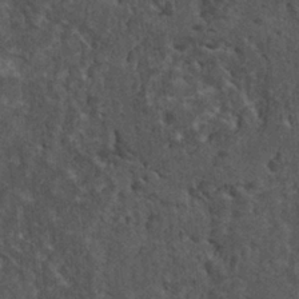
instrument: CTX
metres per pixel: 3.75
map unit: HNhu
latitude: 2.6868
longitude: 4.3306
